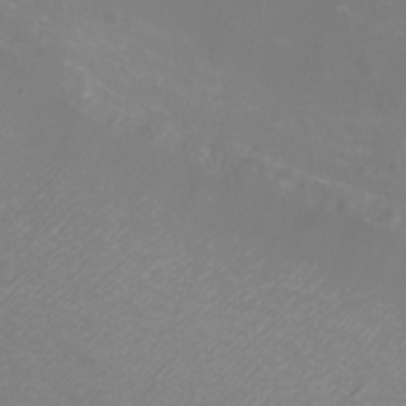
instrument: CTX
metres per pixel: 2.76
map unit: eHh
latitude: -7.3509
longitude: -75.3860
